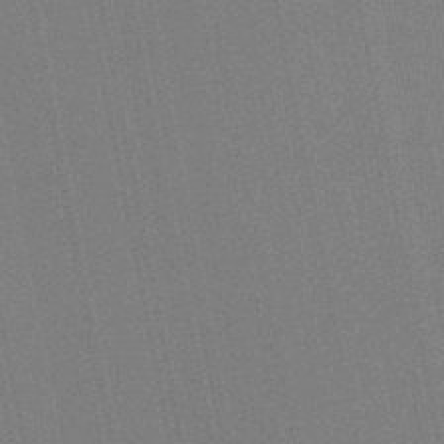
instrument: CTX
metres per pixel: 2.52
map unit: lHb
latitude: -46.9164
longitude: 77.8800
